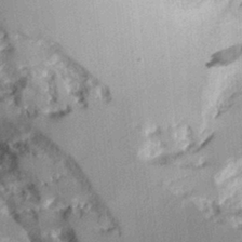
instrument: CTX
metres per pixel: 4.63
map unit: Aa
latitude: 11.2537
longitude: -126.3090
